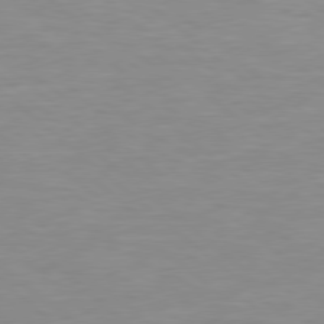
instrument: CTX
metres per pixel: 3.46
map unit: Hpe
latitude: 78.1011
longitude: -141.0647
